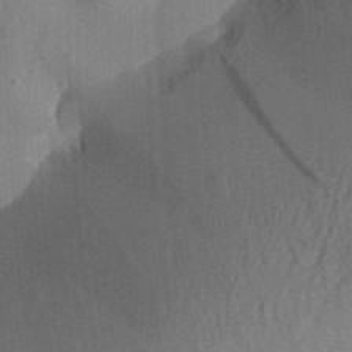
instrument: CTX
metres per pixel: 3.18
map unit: Aa
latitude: 31.1781
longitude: -141.8772
